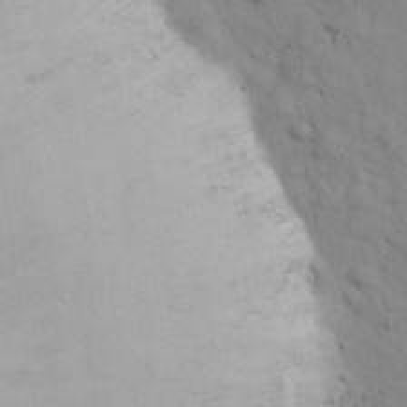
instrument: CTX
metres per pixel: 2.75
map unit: eHh
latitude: 27.1781
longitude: -75.5371
